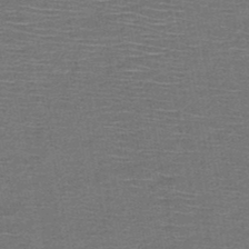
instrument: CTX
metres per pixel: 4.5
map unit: HNb
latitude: -48.3873
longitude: -42.5168
